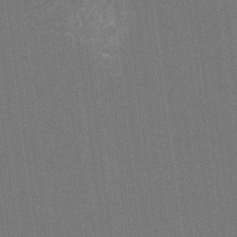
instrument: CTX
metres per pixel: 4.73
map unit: Htu
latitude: -13.3888
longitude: -46.0444
